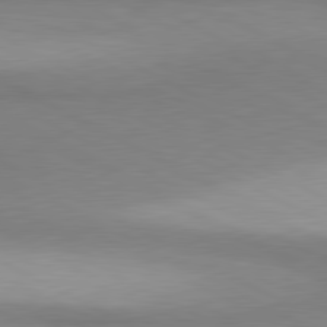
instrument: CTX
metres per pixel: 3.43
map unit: lApd
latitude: 80.9136
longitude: 157.7477
